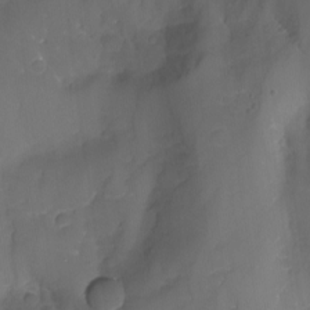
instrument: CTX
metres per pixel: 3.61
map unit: Aa
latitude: -13.4455
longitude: -68.2523
